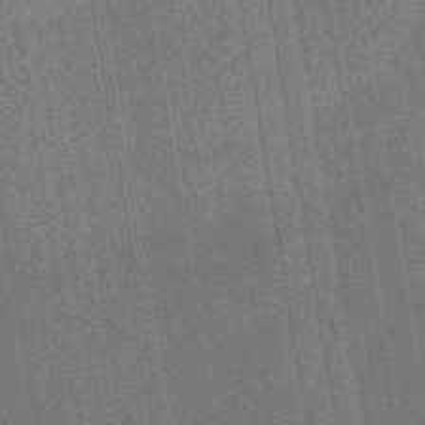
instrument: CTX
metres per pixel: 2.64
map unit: eHb
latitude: -43.2564
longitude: 87.7856
